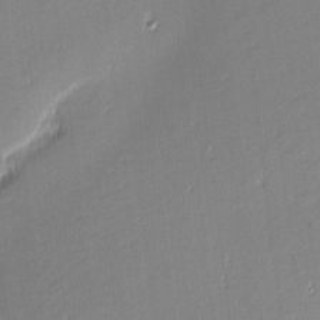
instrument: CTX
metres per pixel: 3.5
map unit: eHh
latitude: -2.5573
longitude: -81.7450
